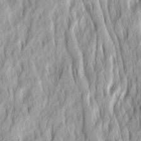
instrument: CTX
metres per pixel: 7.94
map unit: Ave
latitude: 14.8002
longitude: -134.9324
